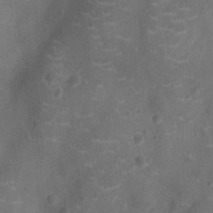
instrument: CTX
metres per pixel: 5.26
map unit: Ht
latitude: -9.8989
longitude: -21.4616
